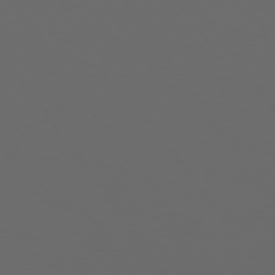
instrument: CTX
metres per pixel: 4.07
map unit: Hpe
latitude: 74.1767
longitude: -124.7435
